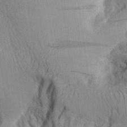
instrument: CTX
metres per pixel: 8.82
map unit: Aa
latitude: 28.2522
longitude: -134.5545
